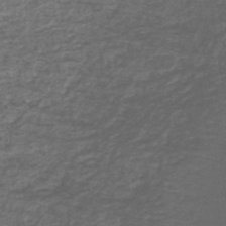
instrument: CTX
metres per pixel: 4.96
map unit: lHb
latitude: -45.6911
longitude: 71.5588
